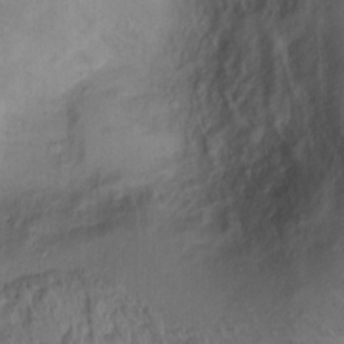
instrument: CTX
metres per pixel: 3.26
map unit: Ht
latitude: -2.2361
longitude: -15.1026
